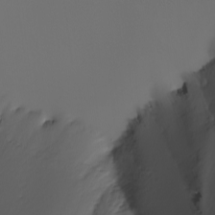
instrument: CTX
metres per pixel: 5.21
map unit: Nhu
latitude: -7.1053
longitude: -95.1592
